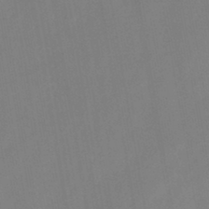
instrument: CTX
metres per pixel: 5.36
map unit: HNb
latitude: -44.8597
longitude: -38.8758
